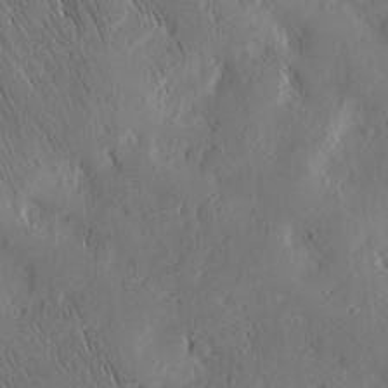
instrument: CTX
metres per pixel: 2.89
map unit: Nhu
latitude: -5.1431
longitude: -150.2522
